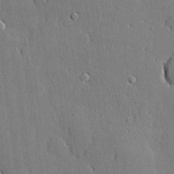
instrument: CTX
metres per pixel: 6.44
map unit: lHvf
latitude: 20.4601
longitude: 145.5588
